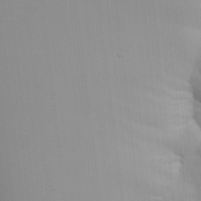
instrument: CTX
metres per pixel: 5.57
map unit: Aa
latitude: 26.1767
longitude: -131.4049
